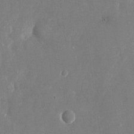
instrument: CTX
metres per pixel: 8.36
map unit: Nhu
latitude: -25.6722
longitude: -70.6868
